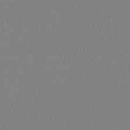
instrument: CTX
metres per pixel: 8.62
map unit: HNhu
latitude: -48.7841
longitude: 97.9178
